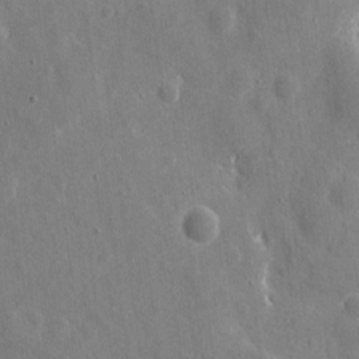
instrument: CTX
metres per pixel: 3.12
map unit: eHh
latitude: 10.9325
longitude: -69.7450
